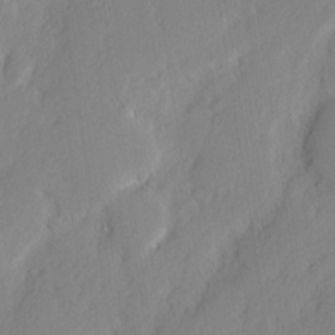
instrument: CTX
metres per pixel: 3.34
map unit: eHh
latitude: 2.4979
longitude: -77.4615
